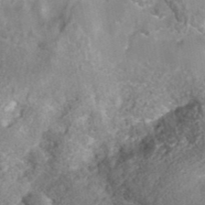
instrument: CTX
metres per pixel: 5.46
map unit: ANa
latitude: 42.0255
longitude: 27.2753
